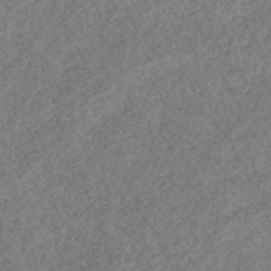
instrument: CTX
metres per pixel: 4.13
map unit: HNhu
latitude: -46.7463
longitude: 29.4454
